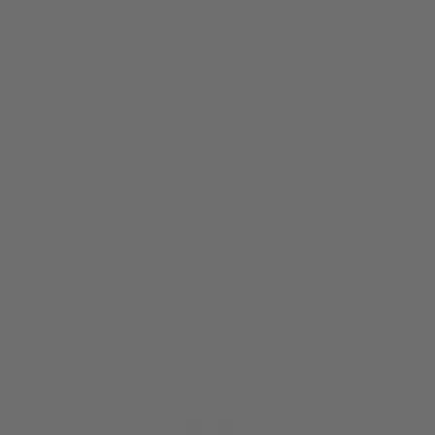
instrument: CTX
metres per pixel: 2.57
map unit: Hpe
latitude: 73.7828
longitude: -127.7828
